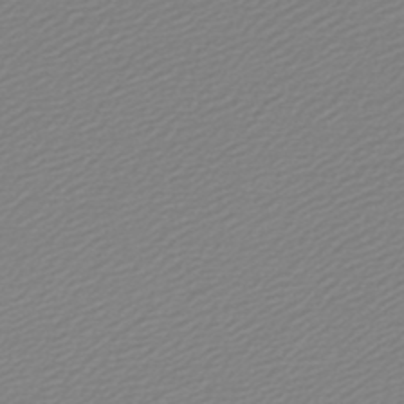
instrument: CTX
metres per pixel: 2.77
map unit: lHb
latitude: -46.5196
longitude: 59.4265
